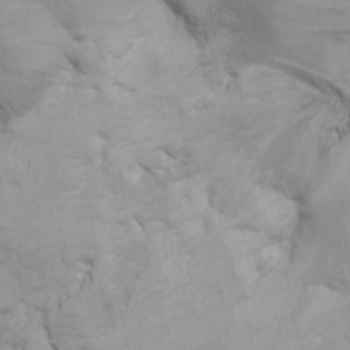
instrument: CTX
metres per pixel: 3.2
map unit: Ht
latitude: 10.9892
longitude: -32.8380
